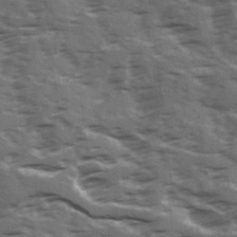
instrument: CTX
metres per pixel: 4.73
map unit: Ave
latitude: 19.0269
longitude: -130.9325
